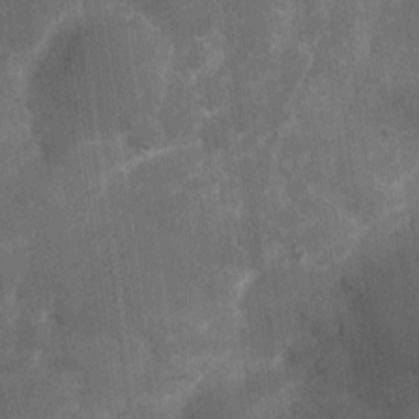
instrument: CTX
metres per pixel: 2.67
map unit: Nhu
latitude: 3.0269
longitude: -16.6301
